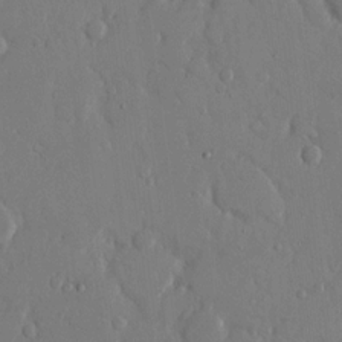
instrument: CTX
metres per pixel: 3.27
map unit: eHh
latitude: 14.0633
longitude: -69.8017
